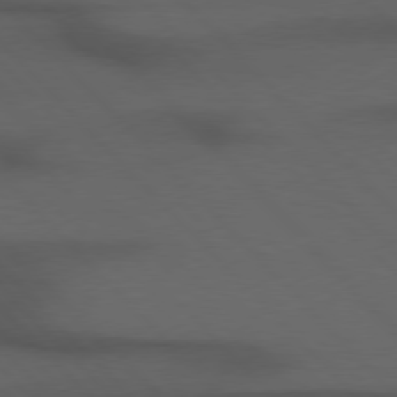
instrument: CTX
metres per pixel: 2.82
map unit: Hpe
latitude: 76.8758
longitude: -155.7638
